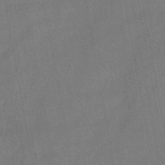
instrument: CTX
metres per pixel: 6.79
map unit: HNb
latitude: -45.2187
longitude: -37.4993
